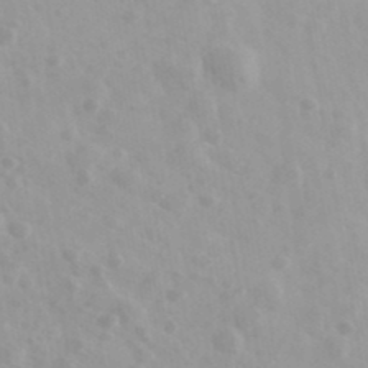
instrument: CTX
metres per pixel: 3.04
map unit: Ave
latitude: 39.7638
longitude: -106.5546
